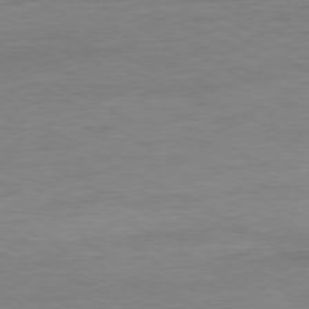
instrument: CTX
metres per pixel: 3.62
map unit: Ap
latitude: -80.2551
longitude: -82.9702
